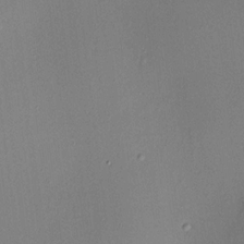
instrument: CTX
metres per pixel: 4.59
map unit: HNhu
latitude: 8.7624
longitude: 14.2362
